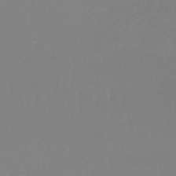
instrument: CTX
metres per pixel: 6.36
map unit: lHb
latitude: -44.4629
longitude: 75.5777
